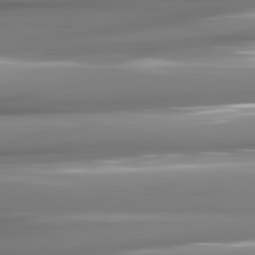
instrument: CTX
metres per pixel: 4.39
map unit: lApd
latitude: 81.5182
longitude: -141.5938
